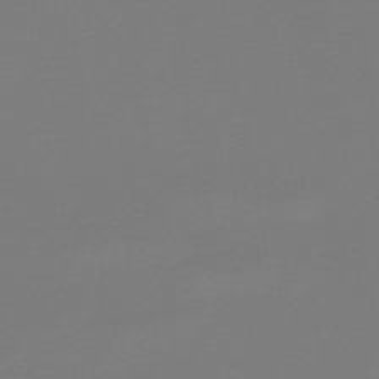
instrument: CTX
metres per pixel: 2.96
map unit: lHb
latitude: -46.1794
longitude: 70.5763
